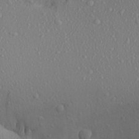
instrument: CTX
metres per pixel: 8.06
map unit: Aa
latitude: 23.6316
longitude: -146.3279
